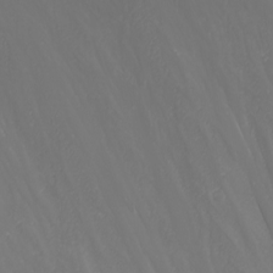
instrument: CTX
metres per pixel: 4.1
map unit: Nhu
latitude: -5.9745
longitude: -79.2348
